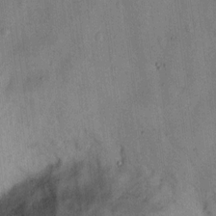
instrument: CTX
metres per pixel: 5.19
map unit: eHh
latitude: 12.3278
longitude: -62.4412
